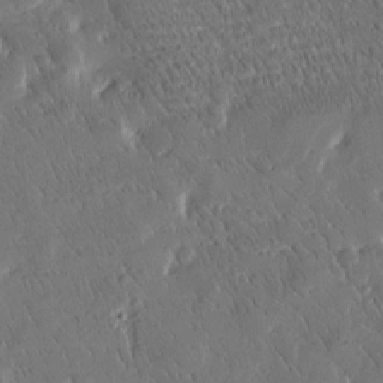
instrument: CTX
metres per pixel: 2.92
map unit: Htu
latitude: -4.3306
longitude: 174.6518
